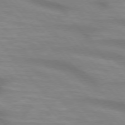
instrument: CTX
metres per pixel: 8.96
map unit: lApd
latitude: 74.6868
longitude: -60.3845
